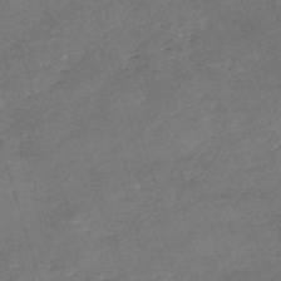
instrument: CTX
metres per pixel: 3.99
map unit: eHh
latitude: -54.5574
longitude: -90.7435
